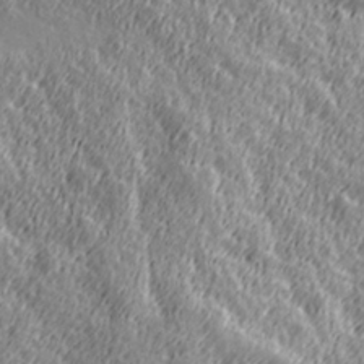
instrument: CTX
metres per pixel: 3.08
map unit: Hve
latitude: 32.3089
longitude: 149.6344
